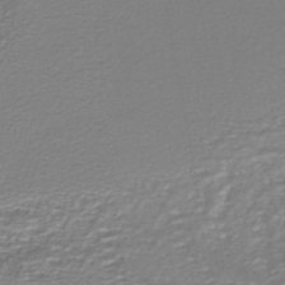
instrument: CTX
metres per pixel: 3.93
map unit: HNhu
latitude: -46.7085
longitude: 103.4266
